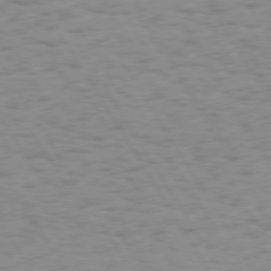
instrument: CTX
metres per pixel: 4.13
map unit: Hpe
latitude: 73.7639
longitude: -136.0633
